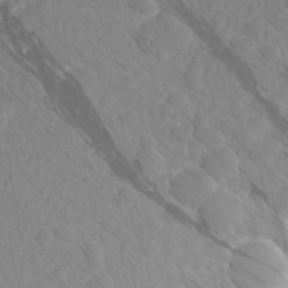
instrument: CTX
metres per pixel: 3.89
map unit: Aa
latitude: 27.7828
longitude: -143.4804
